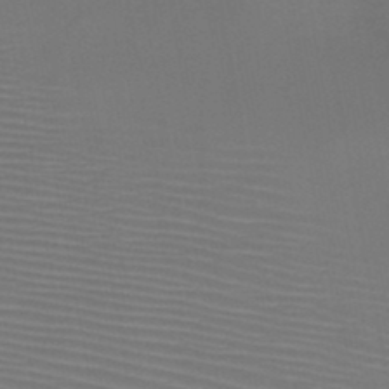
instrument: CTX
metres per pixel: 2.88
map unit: HNb
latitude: -47.5966
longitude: -42.5924
